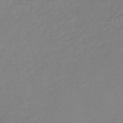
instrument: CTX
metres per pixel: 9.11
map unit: lHb
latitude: -41.6155
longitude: 73.0486
